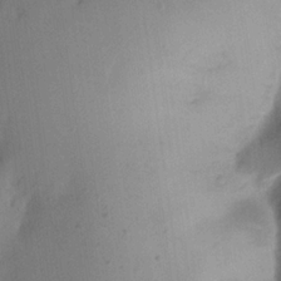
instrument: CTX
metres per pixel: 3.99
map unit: Aa
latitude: 21.0270
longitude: -146.8758
